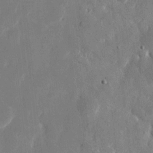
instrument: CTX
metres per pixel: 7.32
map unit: eHh
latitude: 11.3482
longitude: -67.7638
